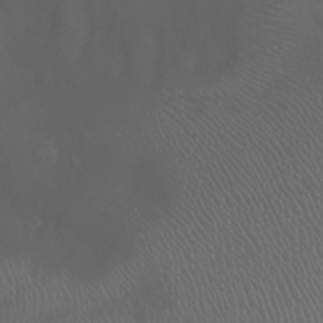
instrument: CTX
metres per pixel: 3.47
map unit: Htu
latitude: -7.4265
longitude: -73.4805
